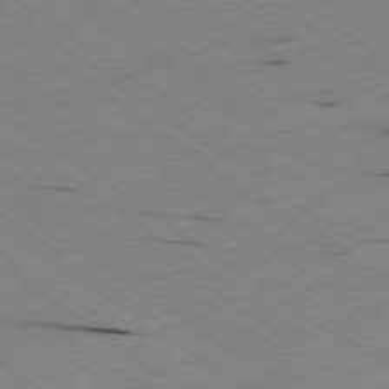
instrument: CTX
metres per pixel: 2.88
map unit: Hpe
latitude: -78.5195
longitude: -21.5560
